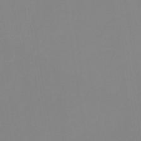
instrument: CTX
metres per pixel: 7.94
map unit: eHb
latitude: -29.7289
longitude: 70.9353
